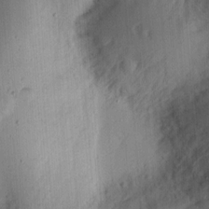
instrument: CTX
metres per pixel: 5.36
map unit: Ht
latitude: 11.5749
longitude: -74.1389
